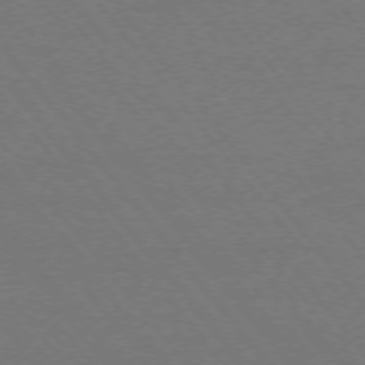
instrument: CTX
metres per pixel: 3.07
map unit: Ap
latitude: -75.8045
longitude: -74.7624
